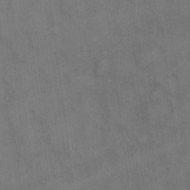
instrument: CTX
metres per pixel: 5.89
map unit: eHh
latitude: 14.6302
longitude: -62.5735
